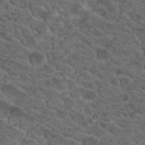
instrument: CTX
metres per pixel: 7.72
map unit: Hto
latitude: 19.2726
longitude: -34.6301
